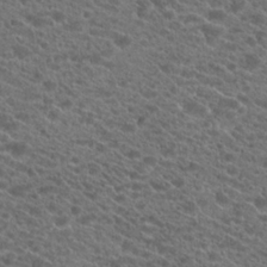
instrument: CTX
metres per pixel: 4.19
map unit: Hto
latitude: 20.8191
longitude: -38.5168
